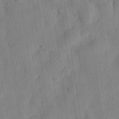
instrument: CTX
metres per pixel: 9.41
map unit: eHh
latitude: 28.8569
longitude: -74.6491
